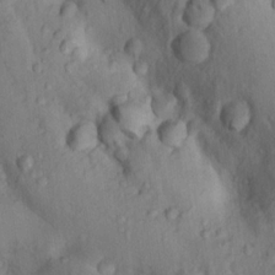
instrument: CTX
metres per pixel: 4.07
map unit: Nhu
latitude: 14.7247
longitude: -30.9325
